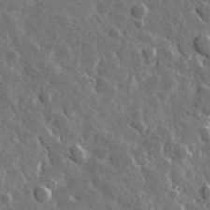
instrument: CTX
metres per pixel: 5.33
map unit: lHvf
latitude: 34.7057
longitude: -88.2145
